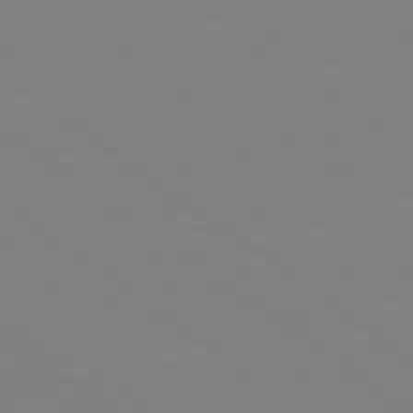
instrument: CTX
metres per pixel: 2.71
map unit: Hpe
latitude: 79.1781
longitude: -124.4790
